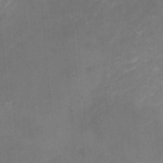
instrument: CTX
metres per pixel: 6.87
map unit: Nhu
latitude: -22.9353
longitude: -56.6679
